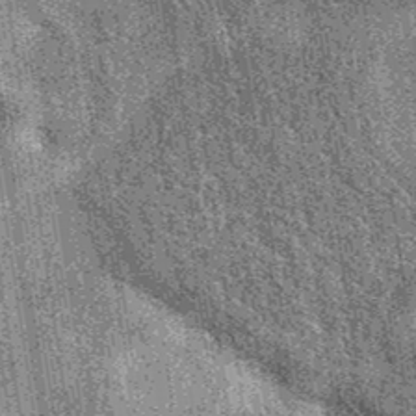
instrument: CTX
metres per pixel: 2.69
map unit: eAb
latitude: 37.7260
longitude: 107.3887
